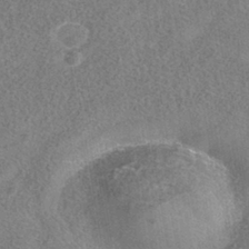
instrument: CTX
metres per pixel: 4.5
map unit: HNhu
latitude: -39.7856
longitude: 100.6896
